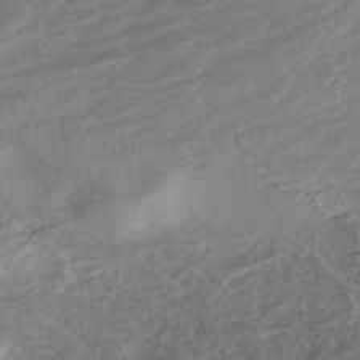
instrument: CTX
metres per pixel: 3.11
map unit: HNhu
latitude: -45.0486
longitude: 101.6910
